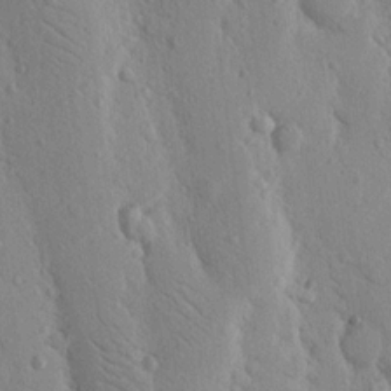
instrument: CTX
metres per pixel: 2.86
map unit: Nhu
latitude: 15.4616
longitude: -78.1389
